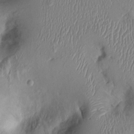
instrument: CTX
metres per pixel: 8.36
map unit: Ht
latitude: 0.0444
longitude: -13.8206
